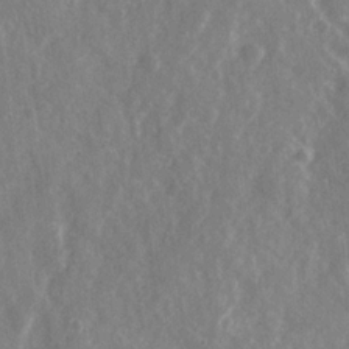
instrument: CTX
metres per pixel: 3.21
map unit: Ave
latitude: 21.6883
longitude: -132.4979
